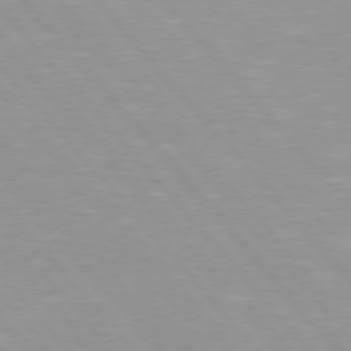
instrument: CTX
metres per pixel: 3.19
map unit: Hpe
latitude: 76.2522
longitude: -155.0836
